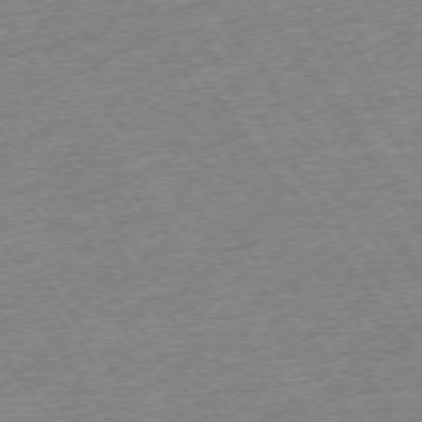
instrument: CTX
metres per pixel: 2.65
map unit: Ap
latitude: -74.5574
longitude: -88.5924
